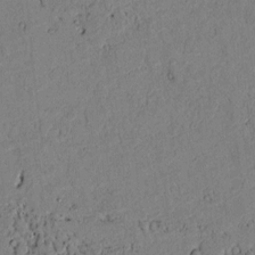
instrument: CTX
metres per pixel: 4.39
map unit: lAvf
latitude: 5.0269
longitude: 167.9556
